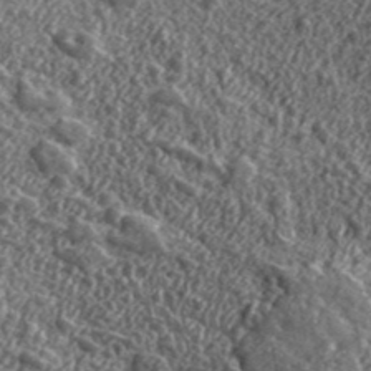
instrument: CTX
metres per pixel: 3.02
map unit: eHh
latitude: 42.1578
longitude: -90.2711
